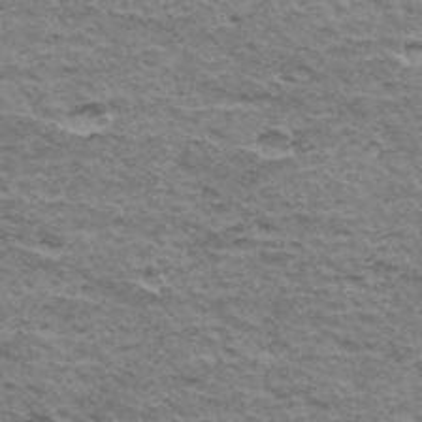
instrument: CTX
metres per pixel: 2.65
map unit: Hto
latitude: 36.0255
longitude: -42.8380
